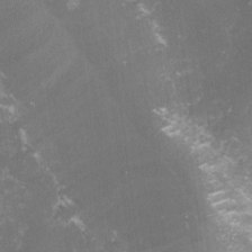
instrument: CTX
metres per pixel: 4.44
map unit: lHvf
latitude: -15.2943
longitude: -99.8205
